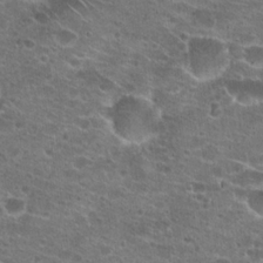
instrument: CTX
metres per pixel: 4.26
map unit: Hto
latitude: 22.2333
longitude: -41.2914
